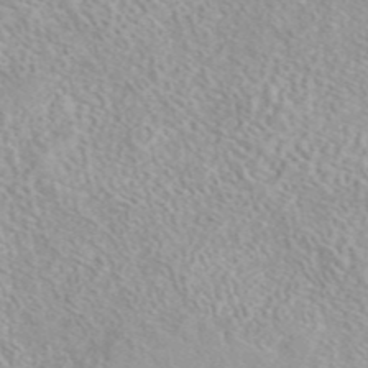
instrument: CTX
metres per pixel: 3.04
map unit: eAb
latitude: 44.5357
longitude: 115.2565
